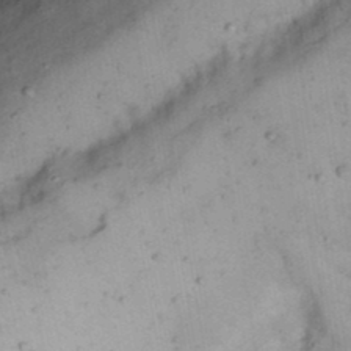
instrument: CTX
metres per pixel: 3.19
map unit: Nhu
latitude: 21.8961
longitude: -70.2522
